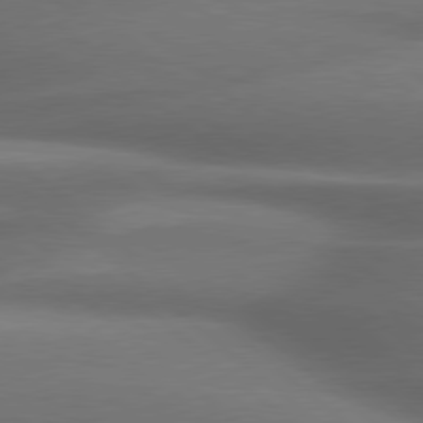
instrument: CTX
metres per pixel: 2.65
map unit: lApd
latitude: 79.3104
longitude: -117.3860
